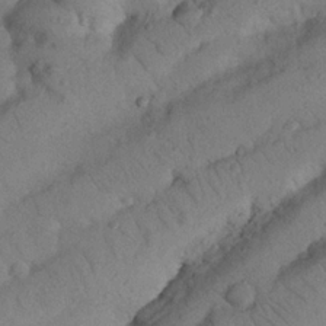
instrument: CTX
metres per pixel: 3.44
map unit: Nhu
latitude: 22.6490
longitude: -74.3845
